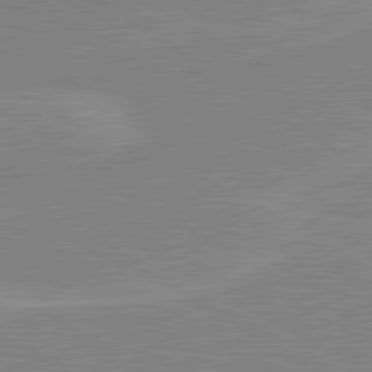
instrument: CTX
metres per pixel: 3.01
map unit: lApd
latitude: 80.4034
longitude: 122.2740
